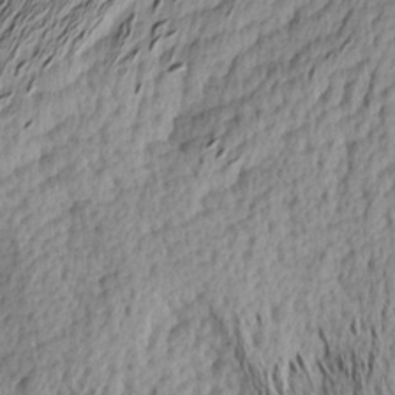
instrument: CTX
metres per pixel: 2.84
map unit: Nhu
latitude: -4.1039
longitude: -151.4237
